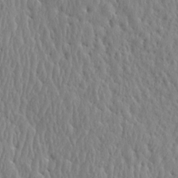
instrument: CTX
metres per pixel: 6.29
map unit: Aa
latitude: 14.8947
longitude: -141.5938
